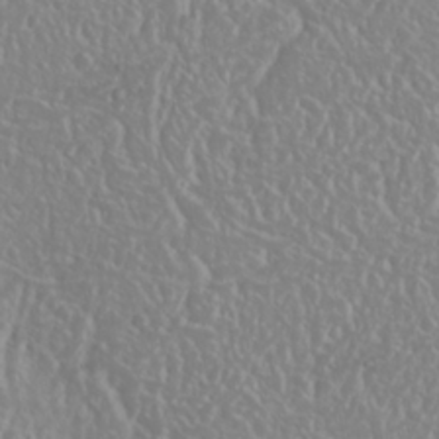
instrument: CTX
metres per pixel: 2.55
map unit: Nhu
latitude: 25.2159
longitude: -58.7435
